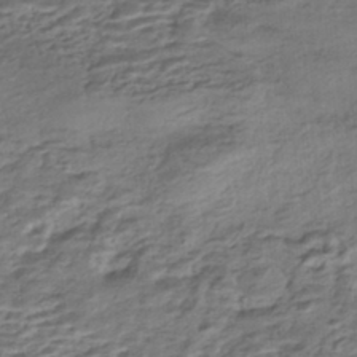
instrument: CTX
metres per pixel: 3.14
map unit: HNhu
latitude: -42.8596
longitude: 104.3684
